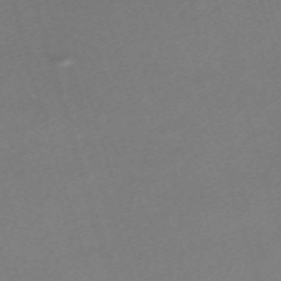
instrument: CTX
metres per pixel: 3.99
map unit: eHh
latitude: -62.0661
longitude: 49.3321
